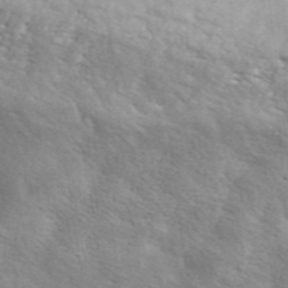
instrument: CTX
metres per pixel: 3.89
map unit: ANa
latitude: 43.0647
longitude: 46.8786
